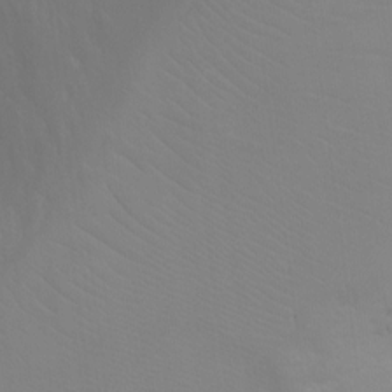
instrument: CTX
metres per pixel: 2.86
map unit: Ht
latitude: -3.5021
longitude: -25.8016
